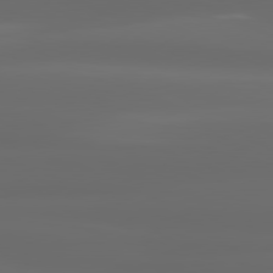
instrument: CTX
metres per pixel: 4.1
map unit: lApd
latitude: 80.6868
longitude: -137.4805
